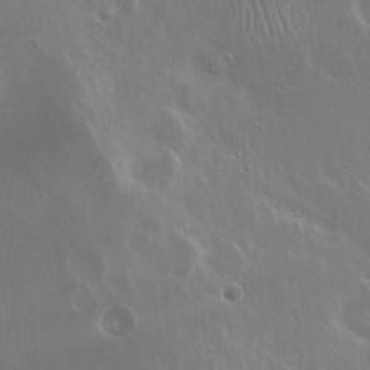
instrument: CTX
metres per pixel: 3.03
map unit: Hto
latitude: 18.8947
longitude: -56.8380
